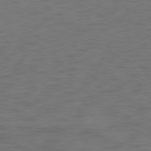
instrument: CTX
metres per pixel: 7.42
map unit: Ap
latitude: -77.3321
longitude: -75.3860
